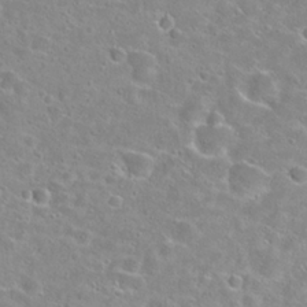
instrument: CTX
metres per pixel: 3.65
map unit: Hto
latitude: 24.3467
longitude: -46.1578
